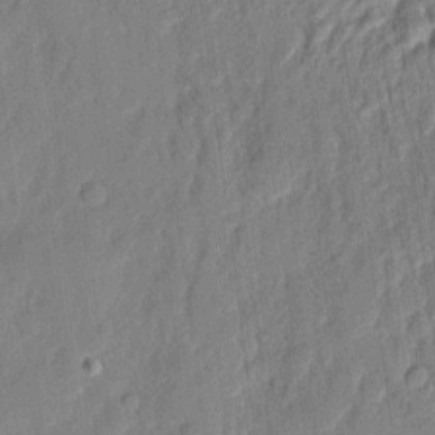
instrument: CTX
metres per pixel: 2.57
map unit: eHh
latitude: 4.8191
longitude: -76.8380
